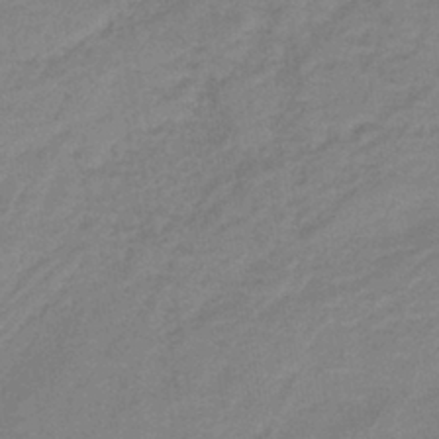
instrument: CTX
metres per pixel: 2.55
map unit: HNb
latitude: -41.2943
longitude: 50.9731
